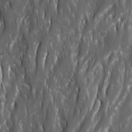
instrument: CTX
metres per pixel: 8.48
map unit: Ave
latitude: 15.6316
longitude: -133.5560
